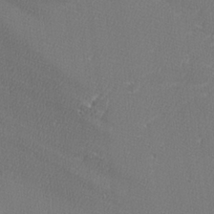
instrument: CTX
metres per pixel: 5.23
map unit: lHvf
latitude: 25.1592
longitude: 141.2754
